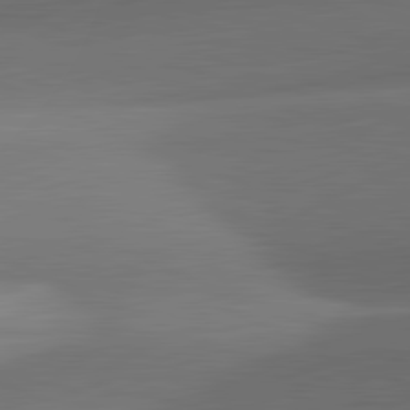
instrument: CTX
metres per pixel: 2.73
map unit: lApd
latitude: 81.8205
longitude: 133.6533
